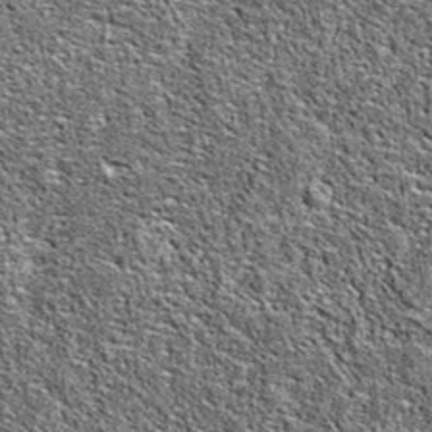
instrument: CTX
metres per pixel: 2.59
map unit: eAb
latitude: 36.9513
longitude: 105.8800
